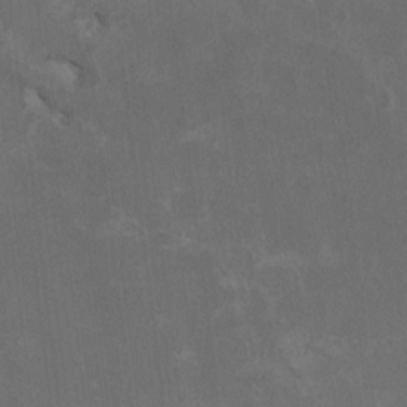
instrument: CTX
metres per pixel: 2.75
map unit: HNhu
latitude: 1.5749
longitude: -5.1970
